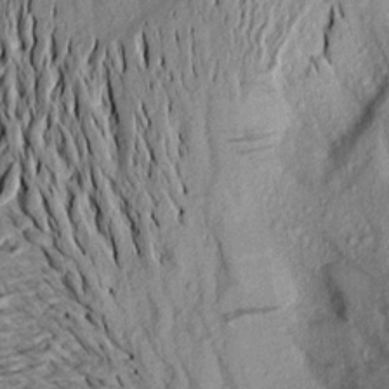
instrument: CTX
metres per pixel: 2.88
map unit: Aa
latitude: 20.3468
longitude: -148.6868
